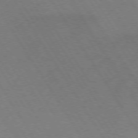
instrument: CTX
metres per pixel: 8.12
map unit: lApd
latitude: 72.6869
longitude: -57.7449
